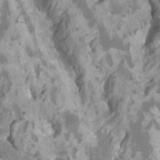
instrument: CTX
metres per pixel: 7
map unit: HNhu
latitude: 2.8191
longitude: -3.0080
